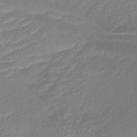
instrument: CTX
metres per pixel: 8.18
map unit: lHb
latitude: -41.3698
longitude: 77.8044
